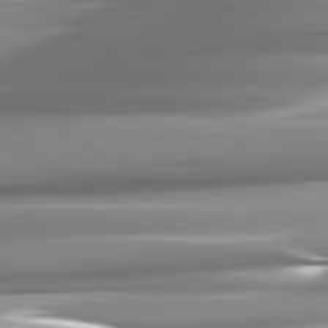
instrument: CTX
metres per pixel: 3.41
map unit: lApd
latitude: 82.5167
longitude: -140.8569
